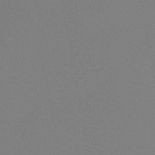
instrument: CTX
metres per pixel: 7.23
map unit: HNb
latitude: -46.6707
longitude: -43.3482
